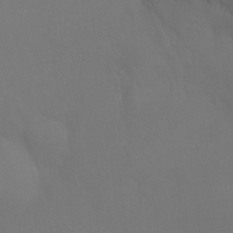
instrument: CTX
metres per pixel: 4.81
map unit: Ht
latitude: -7.5777
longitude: -29.6316
